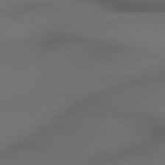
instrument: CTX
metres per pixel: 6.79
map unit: lApd
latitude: 79.3671
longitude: -173.6504
